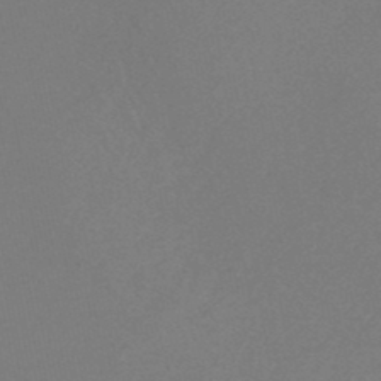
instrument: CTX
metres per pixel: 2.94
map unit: HNb
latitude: -47.0486
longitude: 57.4643
